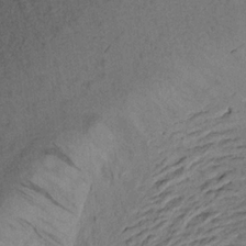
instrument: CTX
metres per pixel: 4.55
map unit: Aa
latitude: 17.7828
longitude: -144.2522
